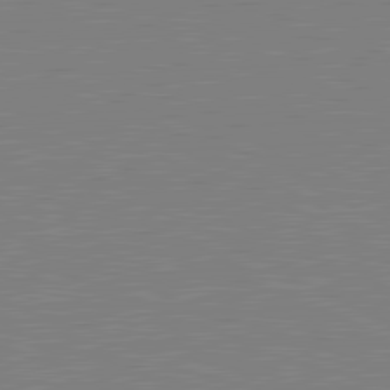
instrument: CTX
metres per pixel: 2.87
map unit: lApd
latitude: 81.1403
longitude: 151.5210
